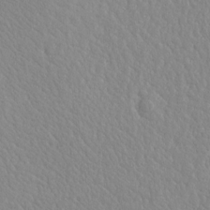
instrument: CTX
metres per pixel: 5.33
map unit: Aa
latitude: 15.3671
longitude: -141.6504
